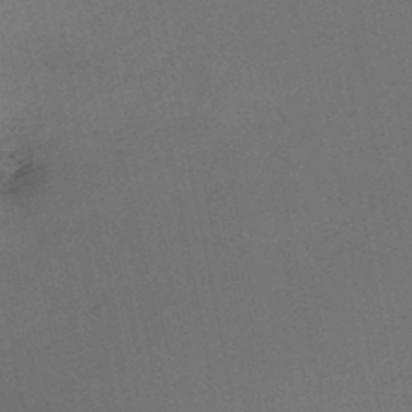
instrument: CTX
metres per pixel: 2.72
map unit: HNb
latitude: -47.2565
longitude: -40.1388
